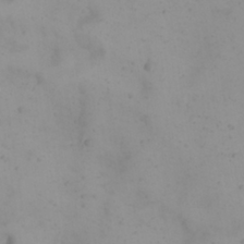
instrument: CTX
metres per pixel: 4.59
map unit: eHh
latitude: 21.8584
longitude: -64.6679
